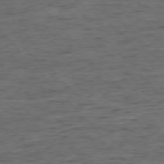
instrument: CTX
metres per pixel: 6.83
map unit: Ap
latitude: -76.4062
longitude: -91.7639
